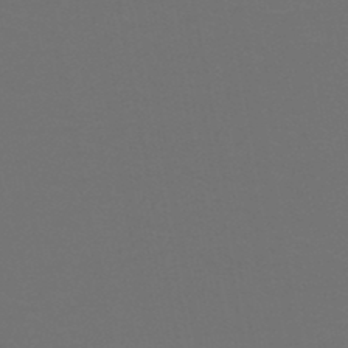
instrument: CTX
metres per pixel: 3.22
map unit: HNb
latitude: -47.8611
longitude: -44.3278
